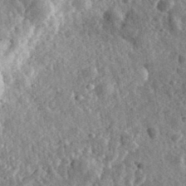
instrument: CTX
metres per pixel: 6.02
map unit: eHh
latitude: 34.7057
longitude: -79.5560
